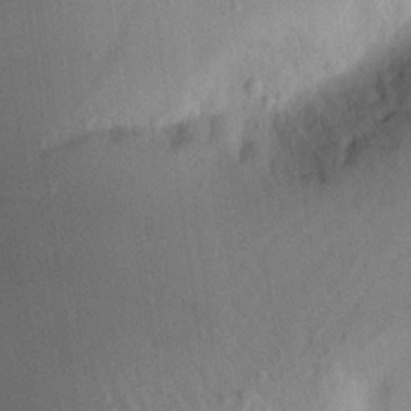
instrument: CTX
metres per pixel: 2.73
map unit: Aa
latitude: 21.3860
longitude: -147.2726
